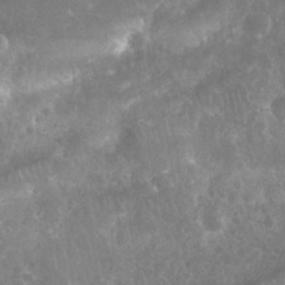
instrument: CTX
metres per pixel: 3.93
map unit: Nhu
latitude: 28.3089
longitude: -64.7246
